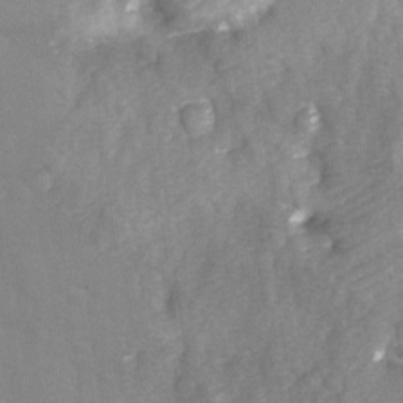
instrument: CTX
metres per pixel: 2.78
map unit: Ave
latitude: 0.6679
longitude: -112.3845
